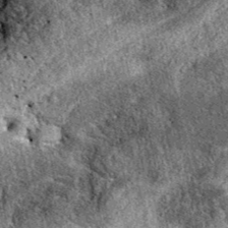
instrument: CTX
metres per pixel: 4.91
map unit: eAb
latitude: 38.8380
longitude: 109.3699
